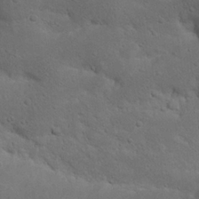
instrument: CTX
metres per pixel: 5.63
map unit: Nhu
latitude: 22.6112
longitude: -71.8583
